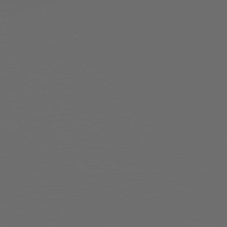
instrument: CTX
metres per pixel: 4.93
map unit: Hpe
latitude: 73.7639
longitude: -127.8583
